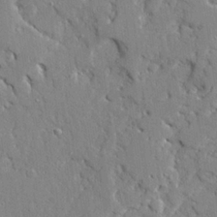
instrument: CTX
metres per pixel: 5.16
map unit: Ave
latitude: 23.8205
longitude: -130.1956
